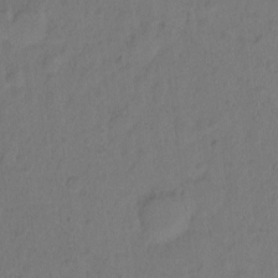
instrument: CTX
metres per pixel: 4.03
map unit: Hto
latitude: -11.5777
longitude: -38.6679
